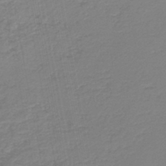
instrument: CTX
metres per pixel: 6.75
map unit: lHb
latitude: -46.4818
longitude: 74.1417
